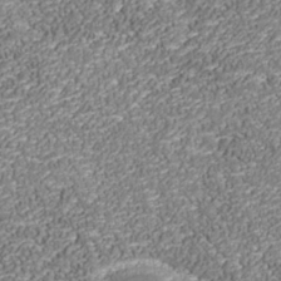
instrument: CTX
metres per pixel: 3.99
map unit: Nhu
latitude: -38.5952
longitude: -83.5371
